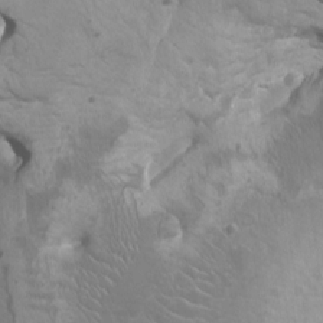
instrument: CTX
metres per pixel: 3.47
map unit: Ht
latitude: -2.2739
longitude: -16.7057
